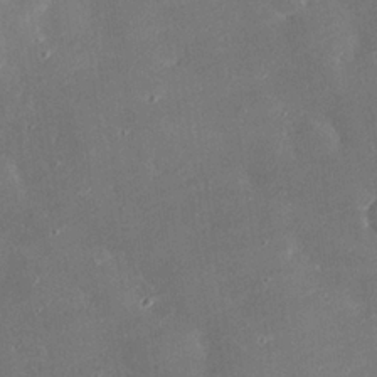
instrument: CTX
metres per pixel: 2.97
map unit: eHh
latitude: 24.6301
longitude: -90.7813
